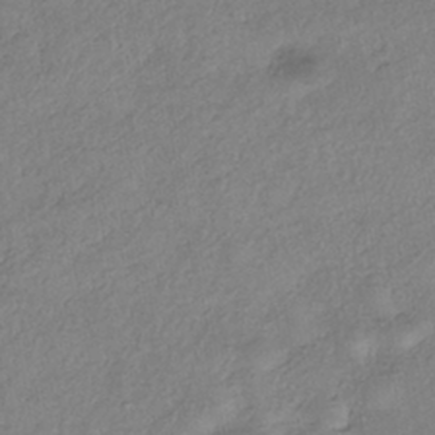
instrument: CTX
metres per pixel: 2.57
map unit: eHh
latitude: -41.8233
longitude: 119.8422
